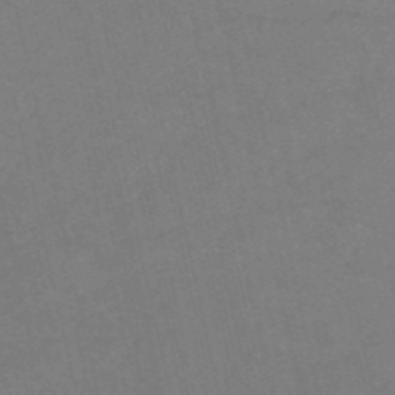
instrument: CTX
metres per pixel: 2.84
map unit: HNb
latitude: -53.5021
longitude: -47.9528
